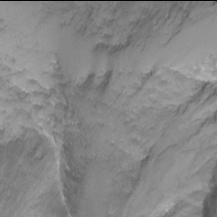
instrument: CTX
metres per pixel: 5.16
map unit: Nhu
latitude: -6.0094
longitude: -48.9514
